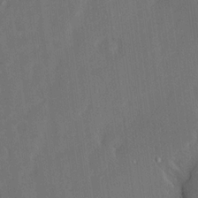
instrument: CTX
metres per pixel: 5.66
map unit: Aa
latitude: 15.1215
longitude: -148.0255
